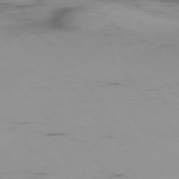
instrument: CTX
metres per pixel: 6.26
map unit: Ap
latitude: -75.9556
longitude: -91.0647
